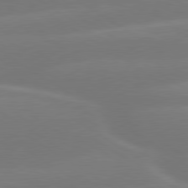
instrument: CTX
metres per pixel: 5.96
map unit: lApd
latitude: 79.6883
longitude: -150.3278
